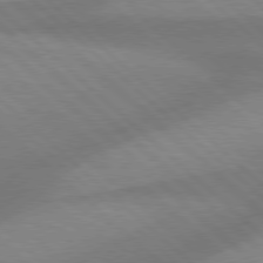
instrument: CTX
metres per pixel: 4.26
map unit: Hpe
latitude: 77.9717
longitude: -156.8757
